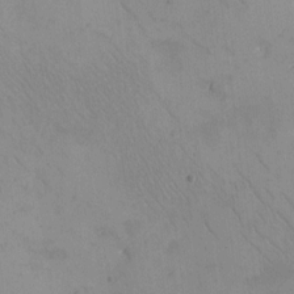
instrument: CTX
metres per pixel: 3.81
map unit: eHh
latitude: -9.5021
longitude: -66.5545
